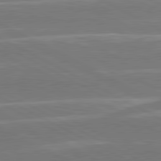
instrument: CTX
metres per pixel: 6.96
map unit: lApd
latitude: 81.1403
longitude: -129.0080
